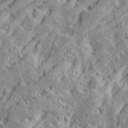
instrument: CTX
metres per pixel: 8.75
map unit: Ave
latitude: 15.6883
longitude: -138.1011
